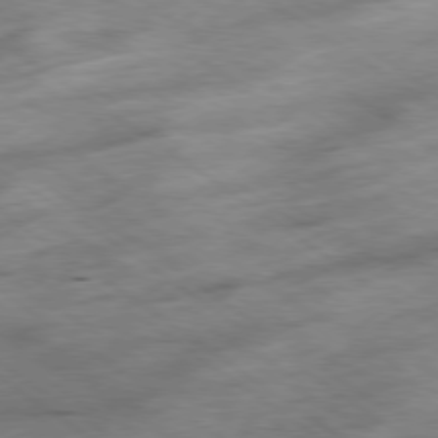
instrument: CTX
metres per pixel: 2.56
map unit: Hpe
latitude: -78.7841
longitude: -21.3293
